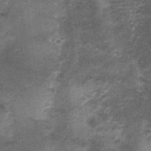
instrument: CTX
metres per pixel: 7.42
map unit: Nhu
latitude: 1.0269
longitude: -17.1025
